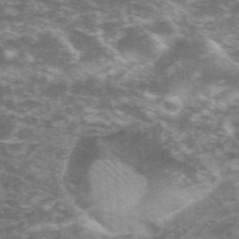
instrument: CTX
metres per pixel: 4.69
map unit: eHh
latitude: 36.0444
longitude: -59.5182
